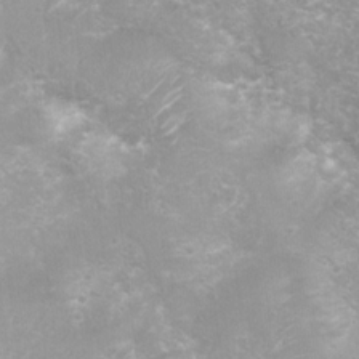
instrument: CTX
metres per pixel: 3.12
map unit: Nhu
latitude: 7.4804
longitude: -20.8569
